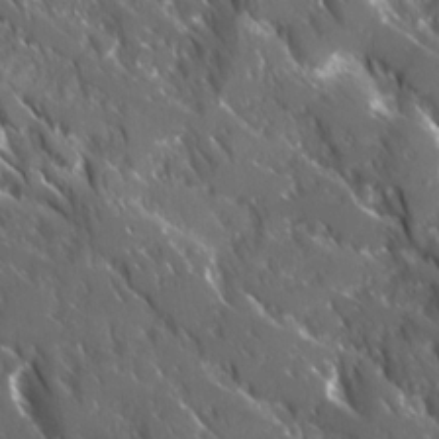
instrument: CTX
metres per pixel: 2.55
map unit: Ave
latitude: 17.1970
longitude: -130.4223
